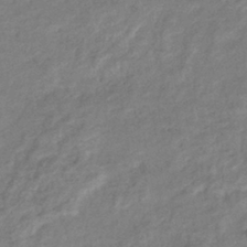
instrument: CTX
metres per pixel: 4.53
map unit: eHb
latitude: -39.1998
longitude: 81.2376
